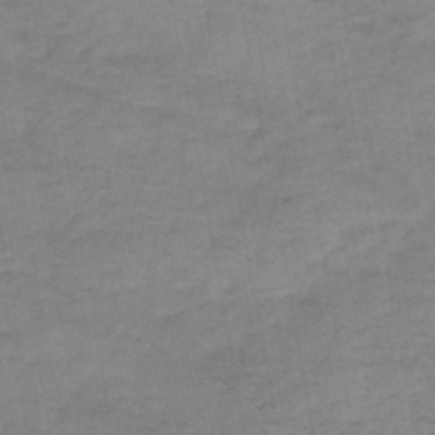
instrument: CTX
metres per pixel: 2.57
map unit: HNb
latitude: -46.5007
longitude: -38.6490
